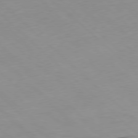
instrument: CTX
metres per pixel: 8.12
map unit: Hpe
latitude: -79.5021
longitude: 8.5007
